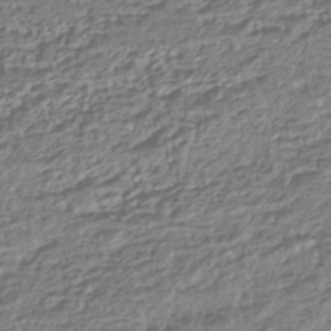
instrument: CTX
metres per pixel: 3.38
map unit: HNhu
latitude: -42.7085
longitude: 107.3132
